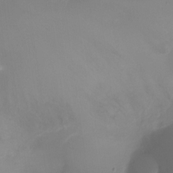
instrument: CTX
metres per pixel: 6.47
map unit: Ht
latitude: -16.8219
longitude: -42.7624
